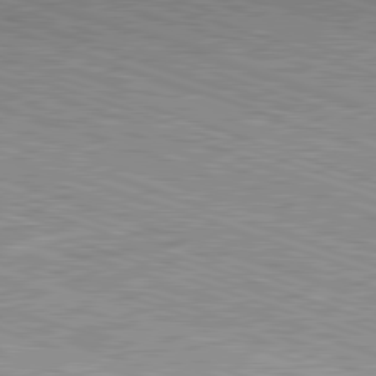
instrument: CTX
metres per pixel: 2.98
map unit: Hpe
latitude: -82.6518
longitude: 8.8408
